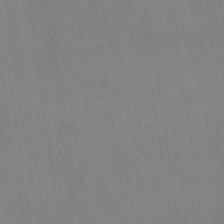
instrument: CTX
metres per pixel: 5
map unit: Nhe
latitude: -36.9919
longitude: -177.0269
